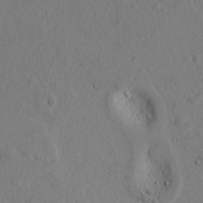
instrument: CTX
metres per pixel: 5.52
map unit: lAvf
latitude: 9.1781
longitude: 165.7289
